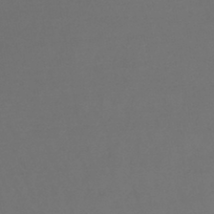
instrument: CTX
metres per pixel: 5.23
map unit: lHb
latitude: -45.1431
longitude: 76.7841
